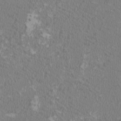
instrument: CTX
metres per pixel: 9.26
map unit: HNhu
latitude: 1.0269
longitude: -1.0269
